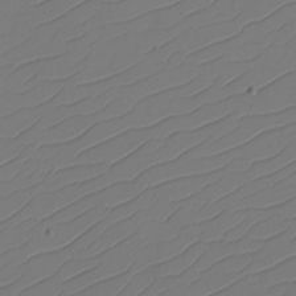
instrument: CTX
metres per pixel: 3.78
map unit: eHh
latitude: -2.4817
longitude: -74.1011
